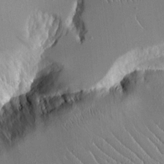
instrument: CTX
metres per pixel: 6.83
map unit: Aa
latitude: 12.9136
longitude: -126.7246
